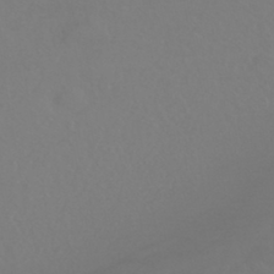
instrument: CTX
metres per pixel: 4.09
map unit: HNhu
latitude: -42.8030
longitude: 93.9556
